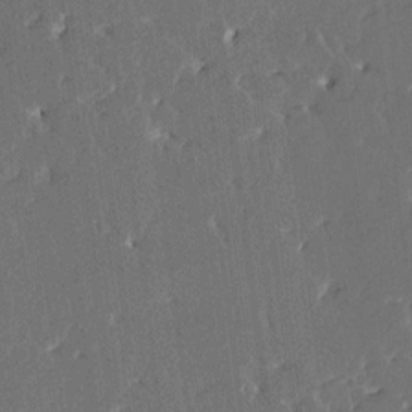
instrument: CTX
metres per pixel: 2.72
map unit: HNhu
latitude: 5.4615
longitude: -6.1578
